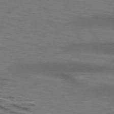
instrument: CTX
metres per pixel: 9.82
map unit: lApd
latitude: 74.1956
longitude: -52.6680
